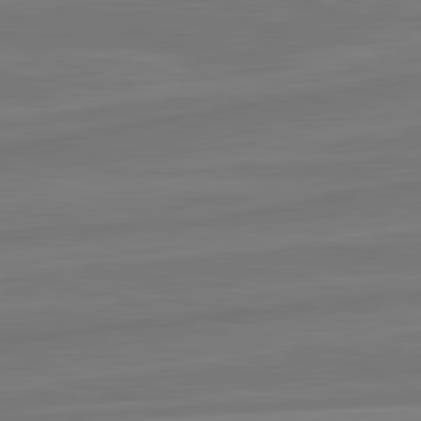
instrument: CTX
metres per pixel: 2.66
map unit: lApd
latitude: 82.1766
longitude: -174.6113
